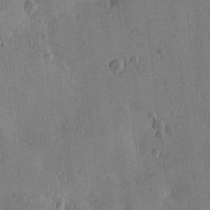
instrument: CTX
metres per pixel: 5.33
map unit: Htu
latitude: -2.3495
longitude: -176.2711
